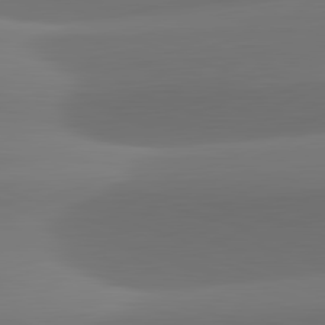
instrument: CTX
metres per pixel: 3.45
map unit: lApd
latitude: 82.1577
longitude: -163.6316
